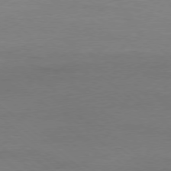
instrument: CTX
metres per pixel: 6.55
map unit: Ap
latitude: -78.4818
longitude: -87.4615
